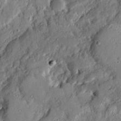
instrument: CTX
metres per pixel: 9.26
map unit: Ave
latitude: 20.2712
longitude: -129.6316
